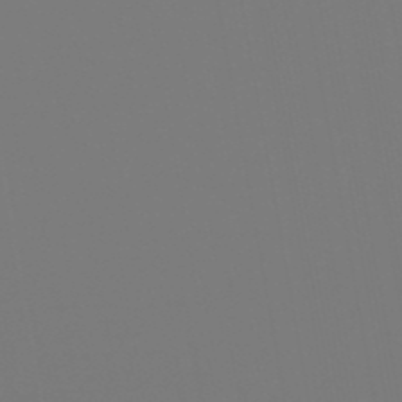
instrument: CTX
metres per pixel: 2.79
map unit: eHb
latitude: -50.8408
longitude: 74.6519
